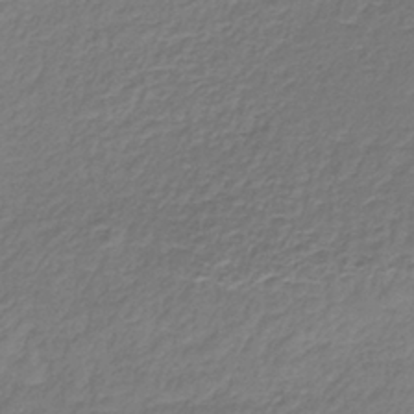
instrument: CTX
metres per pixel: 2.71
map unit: HNb
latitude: -36.8219
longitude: 50.6707
